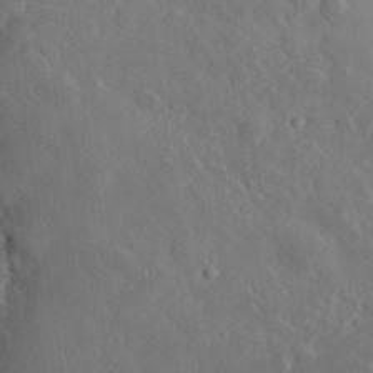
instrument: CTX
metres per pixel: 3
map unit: lHvf
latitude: 33.6127
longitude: -83.2914
